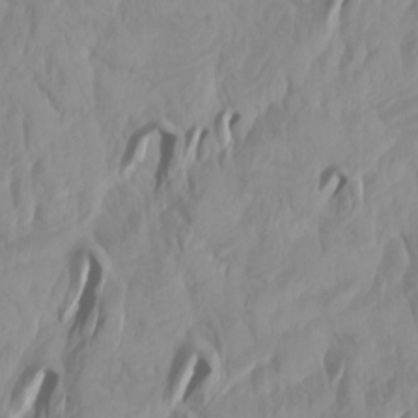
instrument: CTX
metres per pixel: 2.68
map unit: Htu
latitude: -4.5762
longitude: -89.4616
